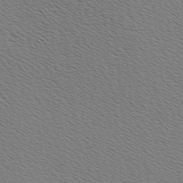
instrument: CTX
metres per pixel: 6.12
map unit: Hve
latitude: 2.8002
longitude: -125.3103
